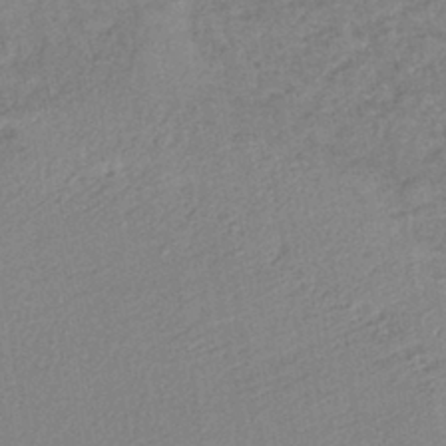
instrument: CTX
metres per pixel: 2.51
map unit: lHb
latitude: -40.2172
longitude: 68.9541
